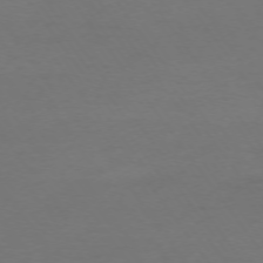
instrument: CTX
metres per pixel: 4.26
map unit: Ap
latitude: -74.2551
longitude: -72.5735
